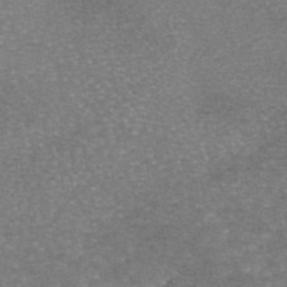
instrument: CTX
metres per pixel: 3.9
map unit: eAb
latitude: 46.2523
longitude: 104.7463
